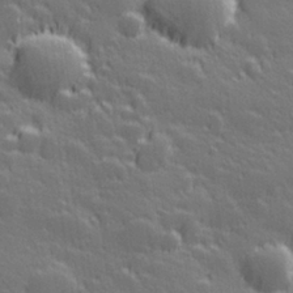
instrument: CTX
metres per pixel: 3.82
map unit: Hve
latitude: 27.5371
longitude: 144.8408
